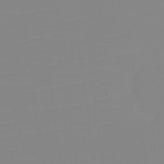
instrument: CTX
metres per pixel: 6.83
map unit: eHh
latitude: -5.4454
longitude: -82.9702
